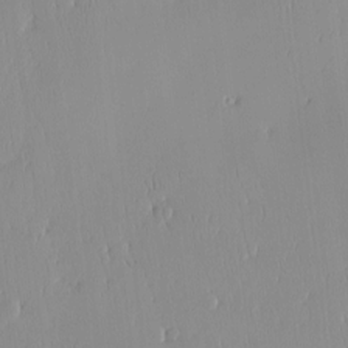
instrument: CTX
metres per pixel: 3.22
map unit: HNhu
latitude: -4.8219
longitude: 15.5210
